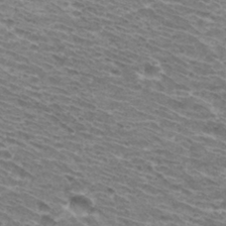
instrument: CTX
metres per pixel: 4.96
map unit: Hto
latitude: 31.5749
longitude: -42.1389
